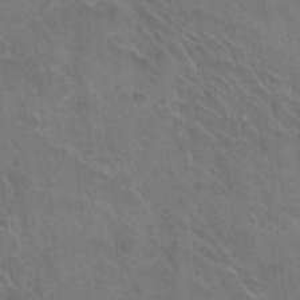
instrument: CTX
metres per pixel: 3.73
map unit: Hto
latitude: 36.2901
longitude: -46.9136
